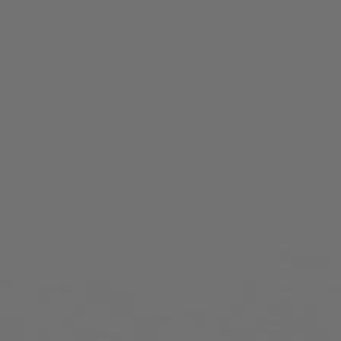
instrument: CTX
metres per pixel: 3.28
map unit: Hpe
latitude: 76.8947
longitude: -140.1199
